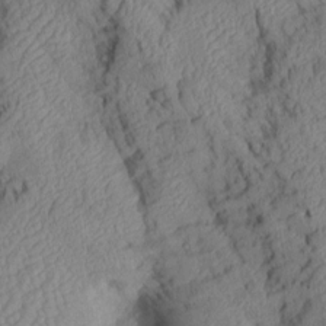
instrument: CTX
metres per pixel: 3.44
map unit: Aa
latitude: 6.9325
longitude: -128.4412
